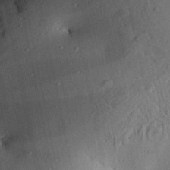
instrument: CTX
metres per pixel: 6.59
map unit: Aa
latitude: 28.0255
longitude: -134.9324
